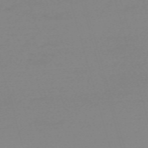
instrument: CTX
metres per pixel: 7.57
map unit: eHh
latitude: -61.7667
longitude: 52.1605
